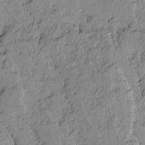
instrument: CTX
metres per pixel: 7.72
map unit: Ave
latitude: 13.6694
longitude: -132.4790
